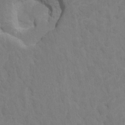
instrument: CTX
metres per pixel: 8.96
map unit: HNhu
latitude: 7.2915
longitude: -4.2711
